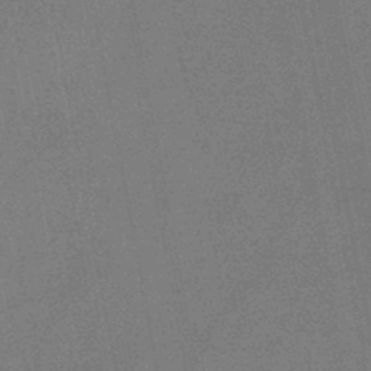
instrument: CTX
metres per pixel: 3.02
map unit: HNb
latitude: -46.9164
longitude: -39.6316
